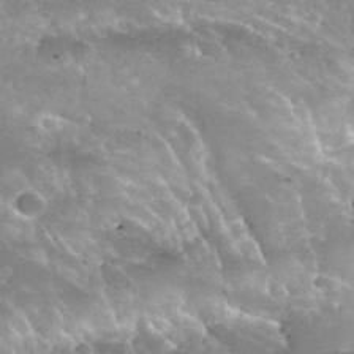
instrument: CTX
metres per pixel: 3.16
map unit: Nhu
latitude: 30.8191
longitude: -54.4223
